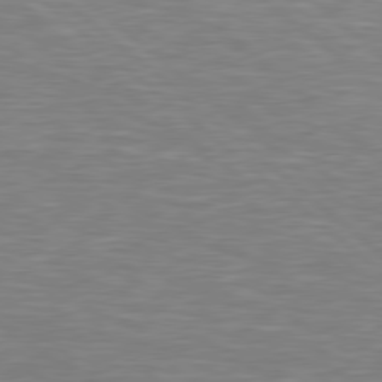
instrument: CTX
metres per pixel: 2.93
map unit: Hpe
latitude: 78.6491
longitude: -125.1970
